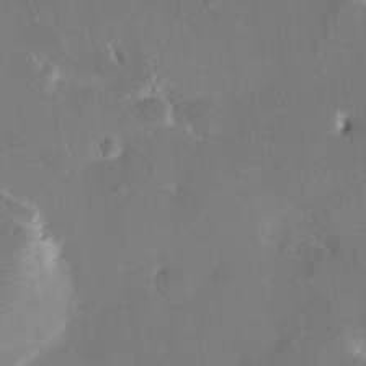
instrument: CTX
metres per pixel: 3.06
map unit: HNhu
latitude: 7.8772
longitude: 4.5951
